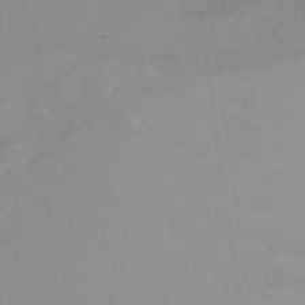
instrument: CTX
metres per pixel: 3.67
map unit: Ht
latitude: -15.7100
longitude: -41.6315
